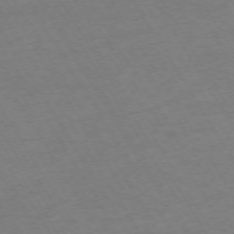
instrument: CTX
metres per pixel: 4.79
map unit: Hpe
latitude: -72.8786
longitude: 9.5399
